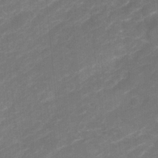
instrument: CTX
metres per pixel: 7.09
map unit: Nhu
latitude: -22.9353
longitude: -56.2333
